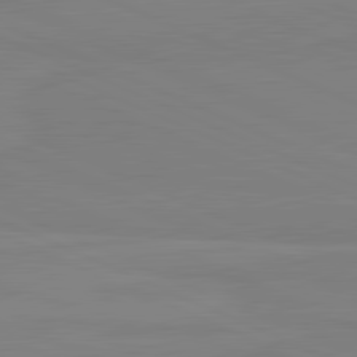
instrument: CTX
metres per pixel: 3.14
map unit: lApd
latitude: 81.8205
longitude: 166.6329
